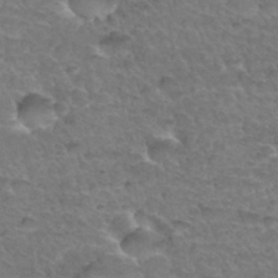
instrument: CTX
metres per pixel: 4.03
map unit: Hto
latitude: 34.9135
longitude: -47.0081
